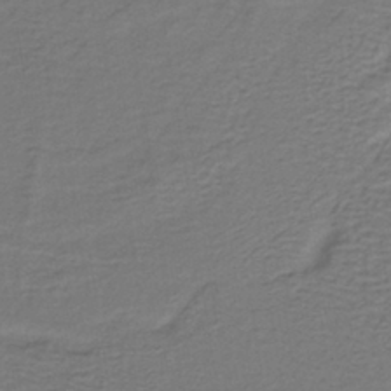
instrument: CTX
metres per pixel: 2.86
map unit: lHb
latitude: -38.4440
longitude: 57.9178
